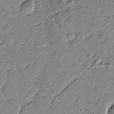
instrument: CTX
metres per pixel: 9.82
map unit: Nhu
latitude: -6.1228
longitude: -152.8758
